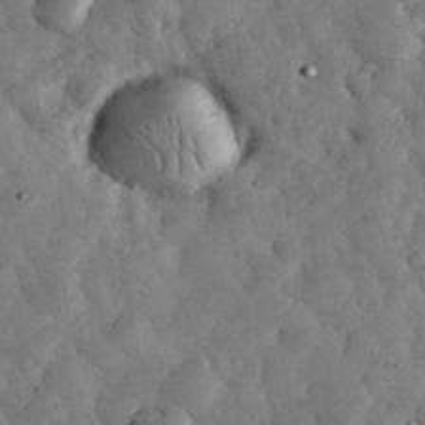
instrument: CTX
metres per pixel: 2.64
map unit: eHh
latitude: 34.5168
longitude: -68.7813
